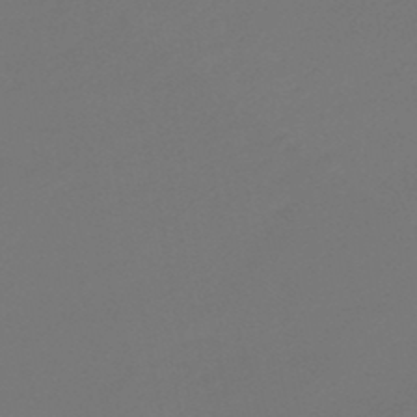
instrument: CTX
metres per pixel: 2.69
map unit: eHb
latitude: -47.3698
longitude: 86.3684
